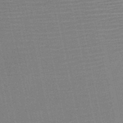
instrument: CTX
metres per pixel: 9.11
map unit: HNb
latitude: -52.2361
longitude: -47.7072
